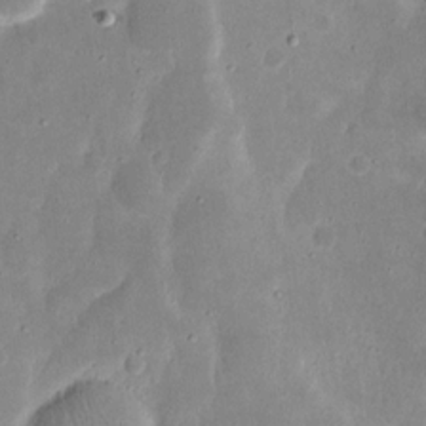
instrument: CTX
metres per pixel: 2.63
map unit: eHh
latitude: 17.5938
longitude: -72.8002
